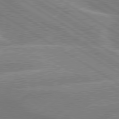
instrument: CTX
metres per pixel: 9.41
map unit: lApd
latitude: 79.5371
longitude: -131.8395
